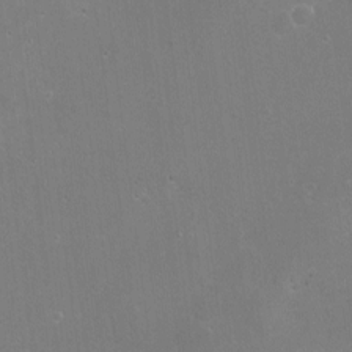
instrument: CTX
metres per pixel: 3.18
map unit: Nhu
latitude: -13.8611
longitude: -40.0444
